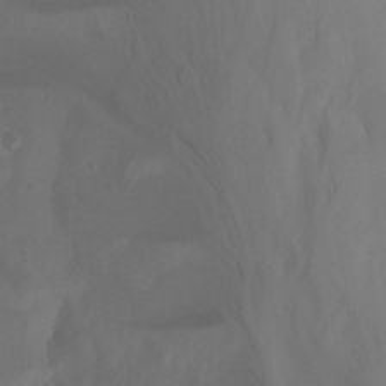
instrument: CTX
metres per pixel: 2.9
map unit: Nhu
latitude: -11.7667
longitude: -65.0269
